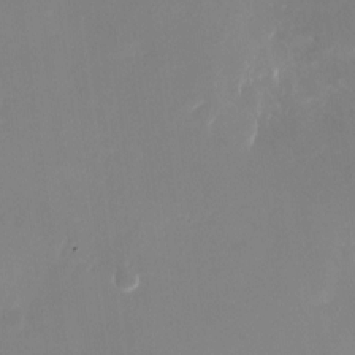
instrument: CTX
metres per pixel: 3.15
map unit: Nhu
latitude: -23.7100
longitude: -71.2348
